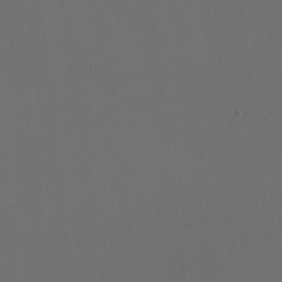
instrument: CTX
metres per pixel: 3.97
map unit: HNhu
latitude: 0.1577
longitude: -1.8205
